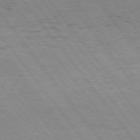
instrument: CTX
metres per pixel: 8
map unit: Hpe
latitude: 75.2348
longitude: -144.9891
